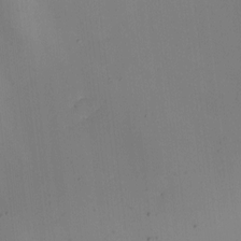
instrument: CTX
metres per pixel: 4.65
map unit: eHh
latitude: -5.2754
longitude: -86.1578
